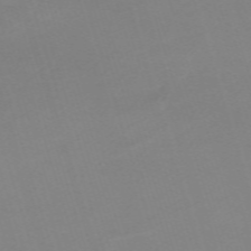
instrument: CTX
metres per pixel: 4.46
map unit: eHh
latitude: -62.2928
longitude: 49.0865
